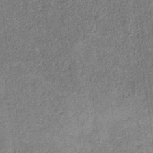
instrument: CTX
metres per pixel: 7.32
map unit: HNb
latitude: -32.1606
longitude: 57.9556
